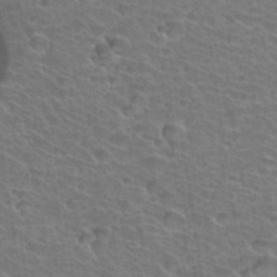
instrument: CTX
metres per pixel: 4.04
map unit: Hto
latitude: 34.4034
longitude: -39.5749
